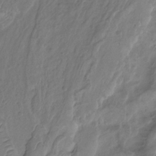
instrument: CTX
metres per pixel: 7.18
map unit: Nhu
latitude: -13.3321
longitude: -62.2523
